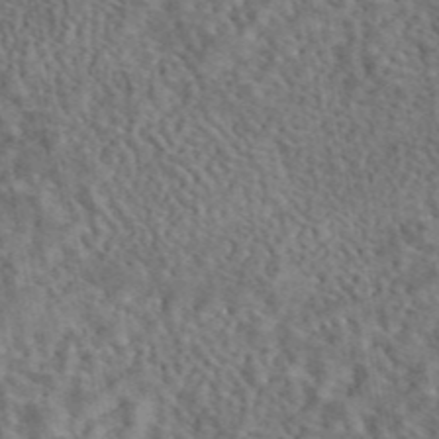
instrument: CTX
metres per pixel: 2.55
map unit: eAb
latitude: 43.6316
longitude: 109.4643
